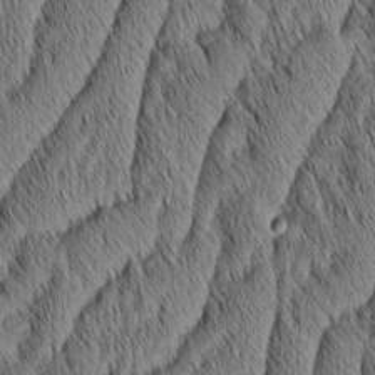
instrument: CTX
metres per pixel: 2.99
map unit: Aa
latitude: 6.5735
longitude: -130.7058
